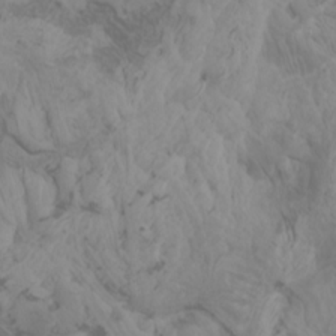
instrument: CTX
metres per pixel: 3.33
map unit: Htu
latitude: -4.8597
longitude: -89.8773
